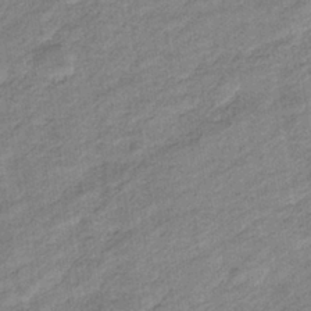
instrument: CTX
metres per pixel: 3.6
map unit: eHb
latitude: -37.4832
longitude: 77.9367
